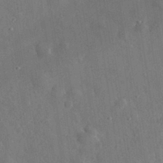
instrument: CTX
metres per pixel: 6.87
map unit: eHh
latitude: 31.8962
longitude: -77.7638
